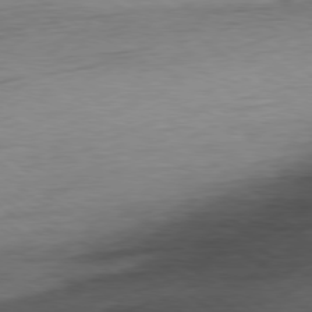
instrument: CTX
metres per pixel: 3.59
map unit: Ap
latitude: -79.7477
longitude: -70.7624
